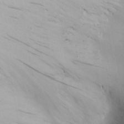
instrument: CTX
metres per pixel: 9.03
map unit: Nhu
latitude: 0.4979
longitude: -79.7639
